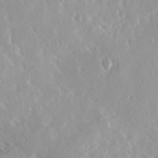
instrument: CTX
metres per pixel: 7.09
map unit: Ave
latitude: 14.8191
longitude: -132.4601
